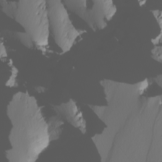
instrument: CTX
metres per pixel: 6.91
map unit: Nhu
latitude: -8.5385
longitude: -95.4805
